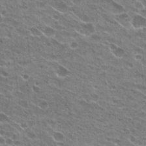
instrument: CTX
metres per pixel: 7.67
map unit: Hto
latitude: 23.8961
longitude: -42.3467
